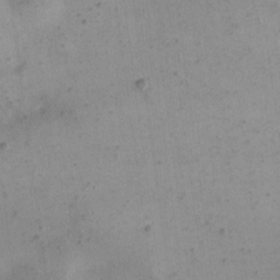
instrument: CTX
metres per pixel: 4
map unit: eHh
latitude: 16.1389
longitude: -67.9906
